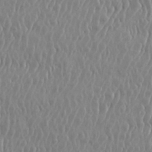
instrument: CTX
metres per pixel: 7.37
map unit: eHh
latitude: 33.8583
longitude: -132.8380
